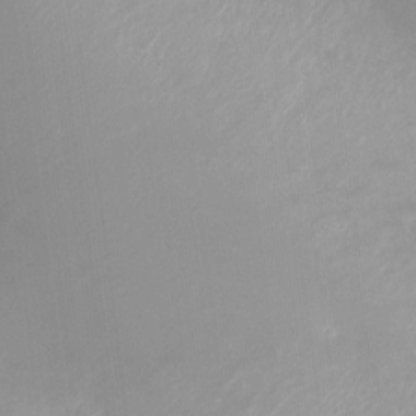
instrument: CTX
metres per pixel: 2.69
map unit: Ht
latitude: -2.8785
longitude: -33.3482
